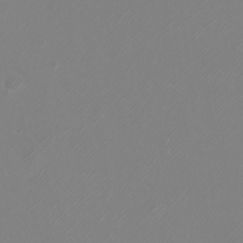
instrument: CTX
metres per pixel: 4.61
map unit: Htu
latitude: -5.1620
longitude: -72.5735
